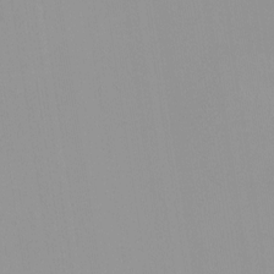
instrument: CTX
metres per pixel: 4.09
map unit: HNhu
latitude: -0.3118
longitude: -5.9150
